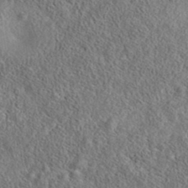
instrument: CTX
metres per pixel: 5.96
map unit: eAb
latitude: 36.1389
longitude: 113.8234
